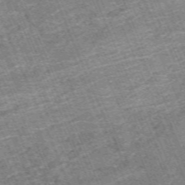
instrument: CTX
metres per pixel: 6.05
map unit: HNb
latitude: -54.4440
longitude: -48.2900
